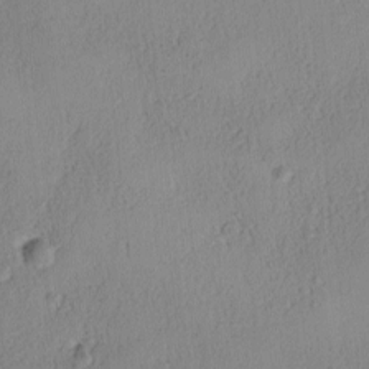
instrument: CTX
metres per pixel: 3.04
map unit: Ave
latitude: -8.3873
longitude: -121.8773
